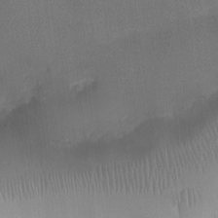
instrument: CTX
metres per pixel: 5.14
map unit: Ht
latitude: -2.5762
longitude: -20.2901
